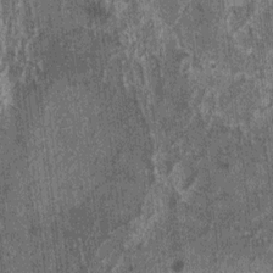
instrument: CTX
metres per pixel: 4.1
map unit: HNhu
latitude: 0.8758
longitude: 5.0108
